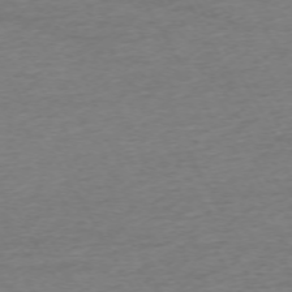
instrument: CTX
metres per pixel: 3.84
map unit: Ap
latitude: -72.7463
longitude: -69.3671
